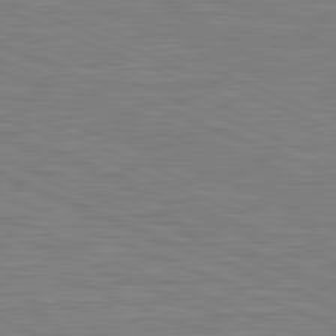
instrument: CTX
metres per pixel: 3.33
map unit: lApd
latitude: 81.6505
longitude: -171.6505
